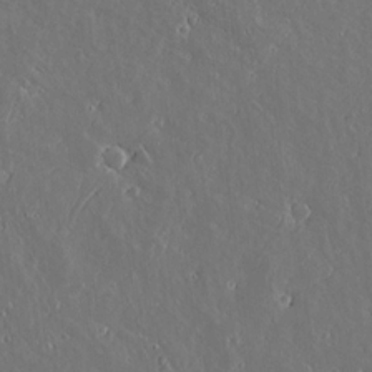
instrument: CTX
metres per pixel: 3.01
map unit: lAvf
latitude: 17.1592
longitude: -126.7246
